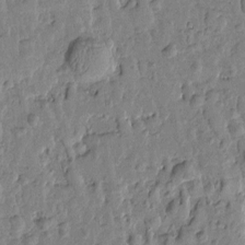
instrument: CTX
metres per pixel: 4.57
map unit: Htu
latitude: 0.8002
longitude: -179.7639
